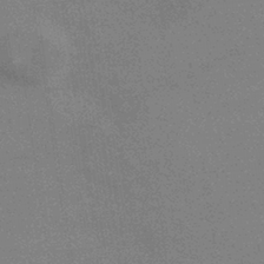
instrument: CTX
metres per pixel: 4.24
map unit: eHb
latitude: -36.8786
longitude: 76.3117
